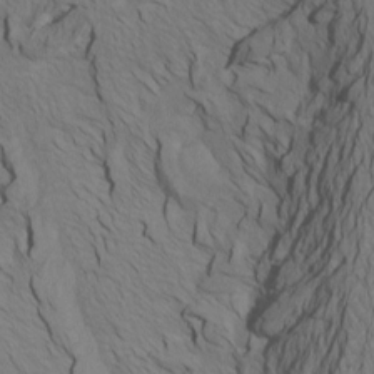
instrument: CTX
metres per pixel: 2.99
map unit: Htu
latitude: -6.4629
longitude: -69.3670
